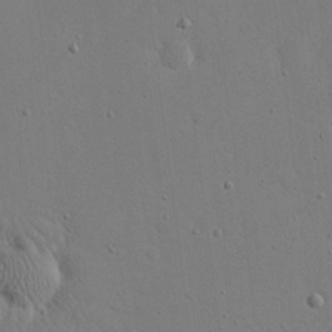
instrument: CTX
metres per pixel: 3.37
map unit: eHh
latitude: 20.7435
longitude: -71.0269
